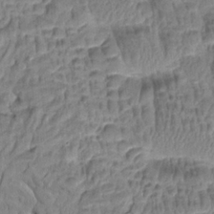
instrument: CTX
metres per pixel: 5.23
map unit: Htu
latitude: -5.0864
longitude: 178.1605
